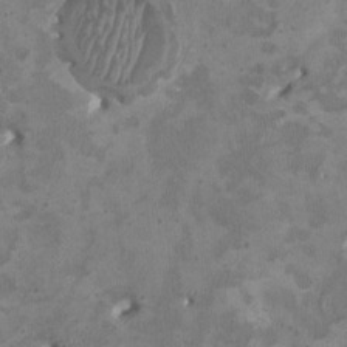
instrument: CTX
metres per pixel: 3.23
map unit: HNhu
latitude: 3.0080
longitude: -3.6316
